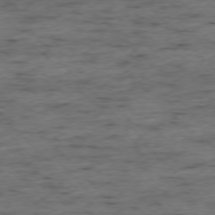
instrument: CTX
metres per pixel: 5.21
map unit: Ap
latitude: -76.5385
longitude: -91.0836
